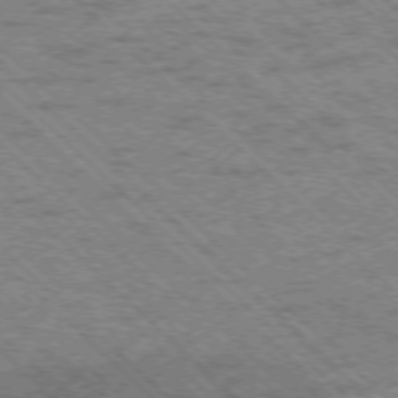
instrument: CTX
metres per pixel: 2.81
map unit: Ap
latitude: -76.2173
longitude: -80.1956
